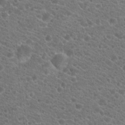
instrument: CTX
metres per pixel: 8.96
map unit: Hto
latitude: 20.6869
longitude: -38.4979
